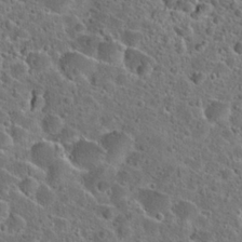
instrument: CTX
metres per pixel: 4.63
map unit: Hto
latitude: 23.9906
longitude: -46.1767
